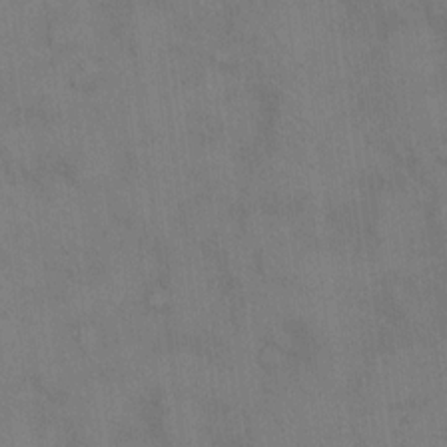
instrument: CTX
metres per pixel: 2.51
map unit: eHh
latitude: 14.6491
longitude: -62.7247
